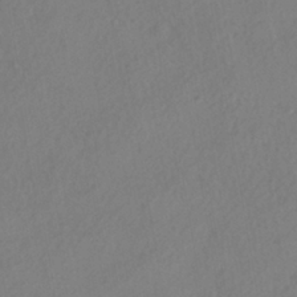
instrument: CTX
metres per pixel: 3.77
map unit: HNhu
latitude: -40.7274
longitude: 104.2550
